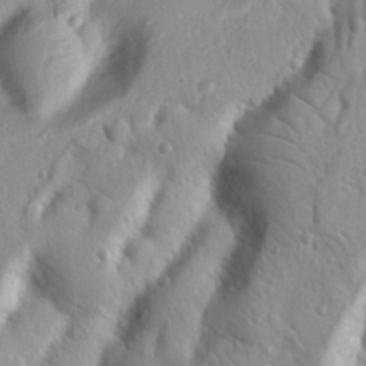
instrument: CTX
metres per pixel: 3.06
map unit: Nhu
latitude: 19.5749
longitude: -77.1970
